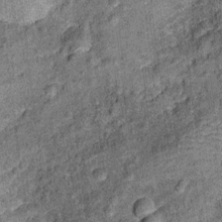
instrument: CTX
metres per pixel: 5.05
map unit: Ht
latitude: 10.6302
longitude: -38.5357
